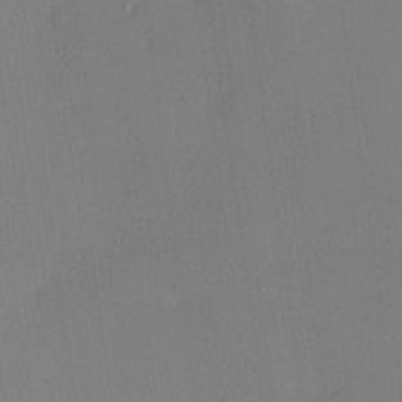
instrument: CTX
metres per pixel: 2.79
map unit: lHvf
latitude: 22.7246
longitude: 140.8597
